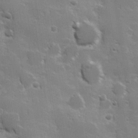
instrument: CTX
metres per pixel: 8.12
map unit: Hve
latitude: 23.8205
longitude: 146.8786
